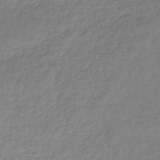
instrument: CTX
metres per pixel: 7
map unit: lHb
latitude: -41.2754
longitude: 68.8785
